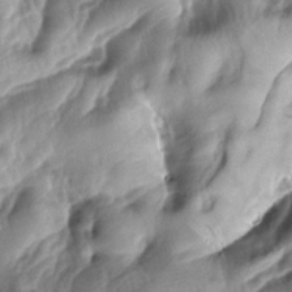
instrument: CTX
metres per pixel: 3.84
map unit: lAa
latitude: -8.1606
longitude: -127.4238
